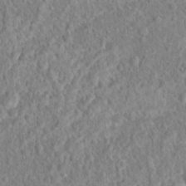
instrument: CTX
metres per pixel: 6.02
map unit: Hto
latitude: 16.6679
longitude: -41.4237
